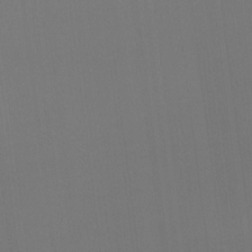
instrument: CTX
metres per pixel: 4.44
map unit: Hto
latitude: -11.0675
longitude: -38.2900
